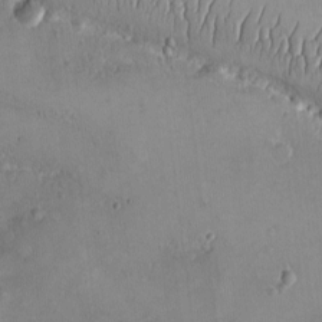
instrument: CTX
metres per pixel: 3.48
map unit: eHh
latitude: -9.4832
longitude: -67.2348
